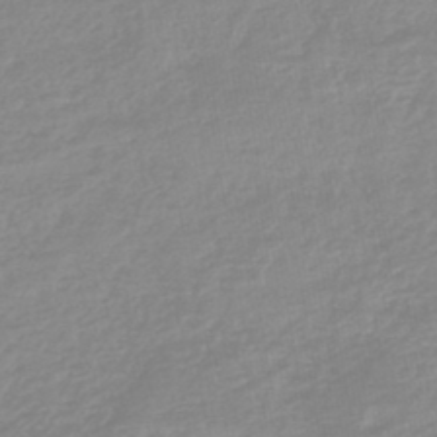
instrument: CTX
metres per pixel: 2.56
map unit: lHb
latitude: -44.5196
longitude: 72.2739
